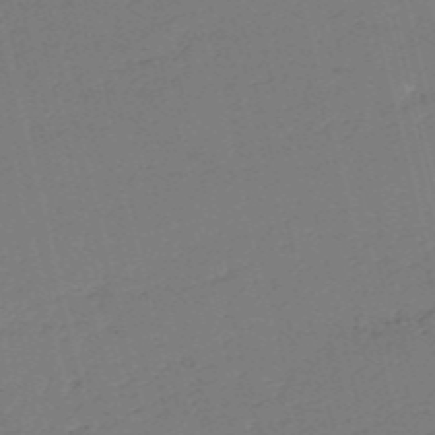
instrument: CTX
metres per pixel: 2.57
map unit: HNb
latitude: -53.9745
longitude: -39.6127
